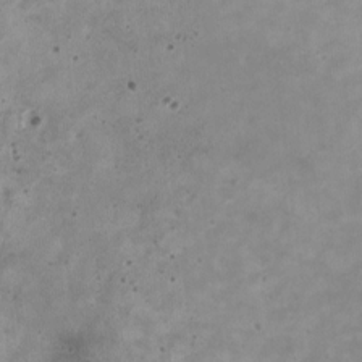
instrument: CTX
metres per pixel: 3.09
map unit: HNhu
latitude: -0.2362
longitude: 3.5399
